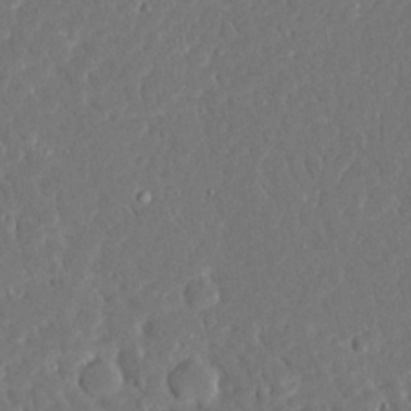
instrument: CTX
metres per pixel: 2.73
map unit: Ave
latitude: 16.3278
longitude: -140.4790
